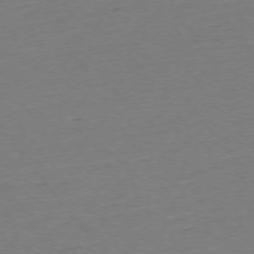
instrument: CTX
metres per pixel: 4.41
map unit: Ap
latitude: -75.0865
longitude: -84.2523
